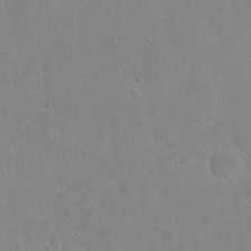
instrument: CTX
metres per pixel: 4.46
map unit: eHh
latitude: 22.6490
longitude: -58.0822
